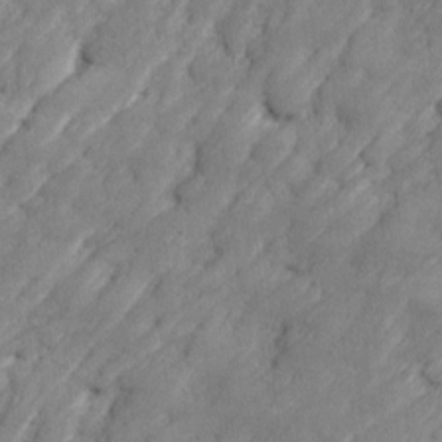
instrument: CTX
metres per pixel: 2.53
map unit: Ave
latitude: 16.9703
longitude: -135.9717
